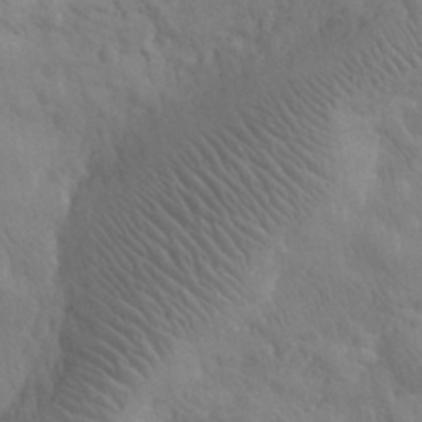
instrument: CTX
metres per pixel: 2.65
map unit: eHh
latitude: 31.3293
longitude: -67.4237
